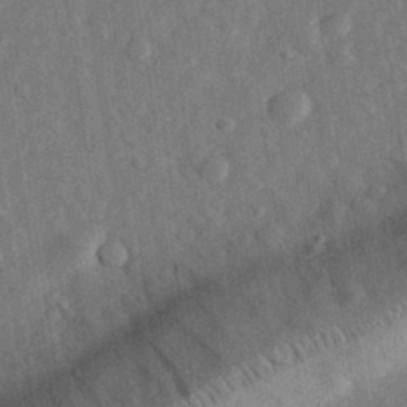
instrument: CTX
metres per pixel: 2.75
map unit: eHh
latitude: 31.1781
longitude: -74.5168
